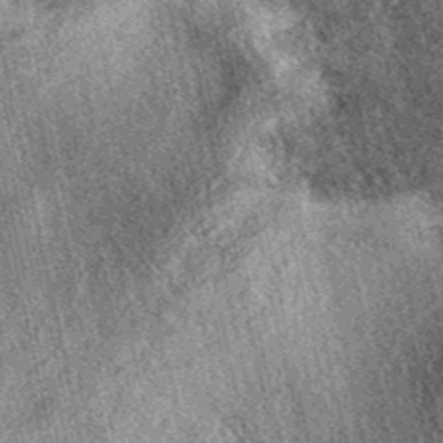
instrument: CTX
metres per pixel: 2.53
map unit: eAb
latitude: 39.4615
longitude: 109.2754
